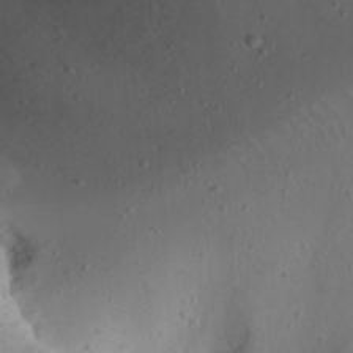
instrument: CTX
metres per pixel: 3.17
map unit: Nhu
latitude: 22.1578
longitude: -72.7436
